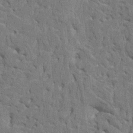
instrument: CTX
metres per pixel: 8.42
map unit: HNhu
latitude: 8.1389
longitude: -2.4412
